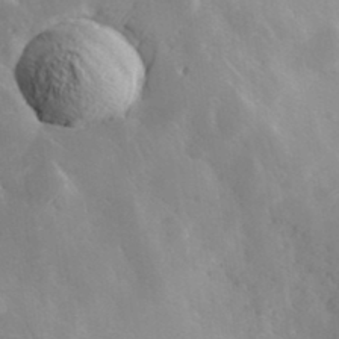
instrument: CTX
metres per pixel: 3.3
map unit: Hve
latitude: 33.1970
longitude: 149.7478
